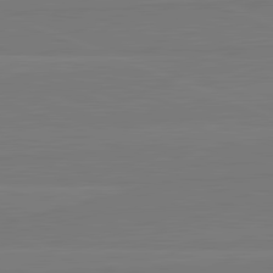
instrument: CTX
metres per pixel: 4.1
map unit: lApd
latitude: 82.1766
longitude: 165.4833
